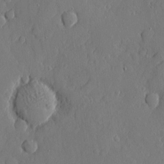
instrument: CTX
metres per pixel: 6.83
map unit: eHh
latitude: 4.9514
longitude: -75.0647
